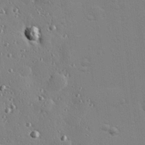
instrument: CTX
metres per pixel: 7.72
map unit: Hve
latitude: 26.5924
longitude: -92.9513
